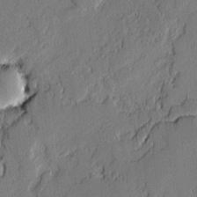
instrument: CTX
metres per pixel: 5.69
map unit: lAvf
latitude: -0.9353
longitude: -107.3104
